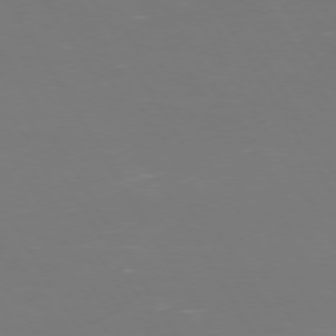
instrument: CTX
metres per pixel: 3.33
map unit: Hpe
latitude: 73.1970
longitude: -126.3467
